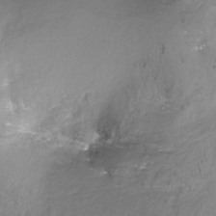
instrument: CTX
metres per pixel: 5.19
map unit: Nhu
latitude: -17.0298
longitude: -48.7057
